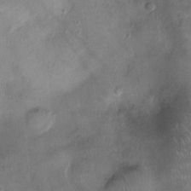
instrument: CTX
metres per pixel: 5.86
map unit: Ht
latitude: -4.8408
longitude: -14.8947
